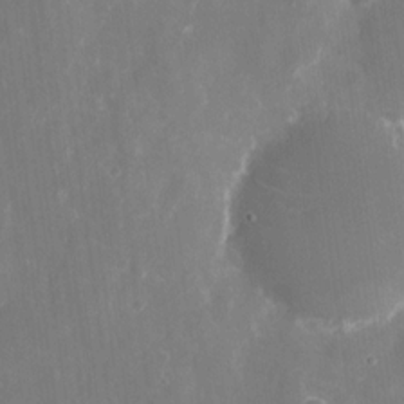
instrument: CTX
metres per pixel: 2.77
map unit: eHh
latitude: 8.7246
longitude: -70.7624
